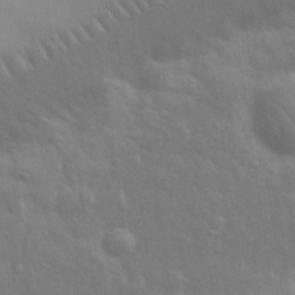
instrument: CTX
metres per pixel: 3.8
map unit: eHh
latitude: 32.7624
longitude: -70.2144
